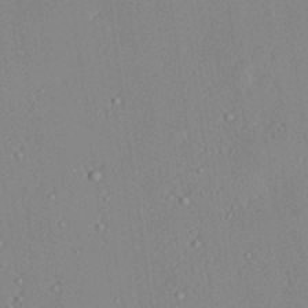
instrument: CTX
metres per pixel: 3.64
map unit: Hve
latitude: 26.1200
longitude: -92.1389
